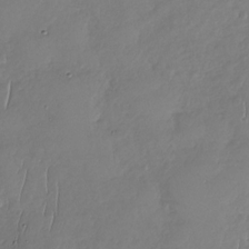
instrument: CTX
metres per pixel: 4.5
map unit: Nhu
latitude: -30.3495
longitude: -60.9324
